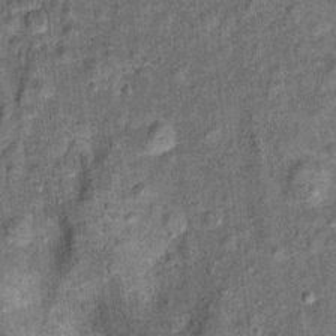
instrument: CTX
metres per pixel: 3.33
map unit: Ht
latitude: 11.0836
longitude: -38.8380
